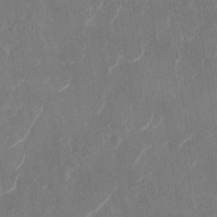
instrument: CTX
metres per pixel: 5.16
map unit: Nhu
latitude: -29.2565
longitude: -71.2726
